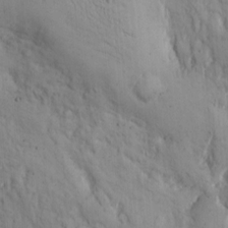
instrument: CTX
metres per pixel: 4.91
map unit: Hto
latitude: 12.1011
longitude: -59.3482
